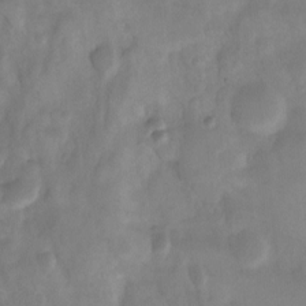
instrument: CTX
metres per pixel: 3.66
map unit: Nhu
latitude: -13.4266
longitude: -51.5749
